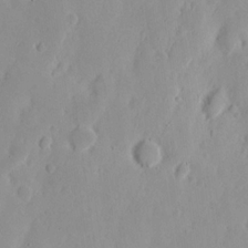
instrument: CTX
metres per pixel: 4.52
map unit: Nhu
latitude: 13.7261
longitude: -72.9514
